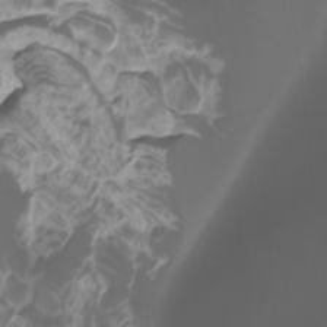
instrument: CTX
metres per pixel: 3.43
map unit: Htu
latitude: -11.4076
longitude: -74.5168
